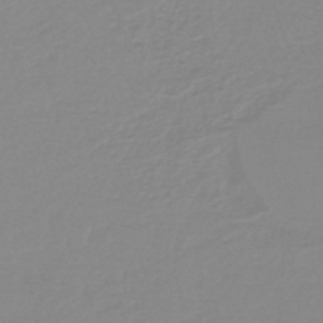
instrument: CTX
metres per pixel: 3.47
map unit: lHb
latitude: -44.7463
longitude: 56.1228
